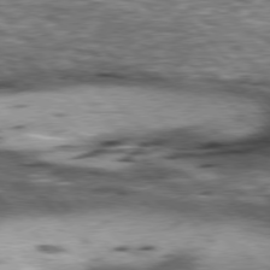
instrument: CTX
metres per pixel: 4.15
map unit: lApd
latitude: 77.0647
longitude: -50.0633
